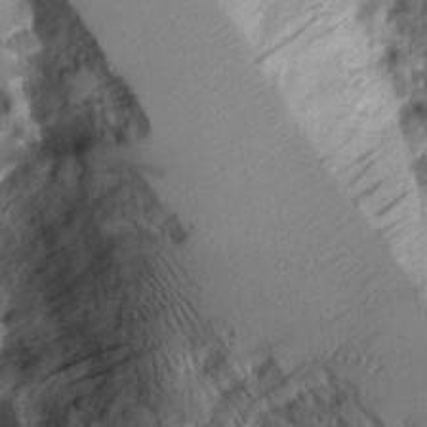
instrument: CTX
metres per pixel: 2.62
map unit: Aa
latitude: 11.5371
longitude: -126.0633
